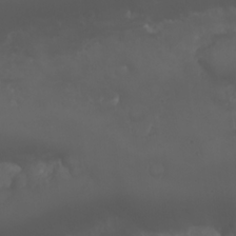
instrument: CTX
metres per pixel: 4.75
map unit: Nhu
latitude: 22.7246
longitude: -64.2145
